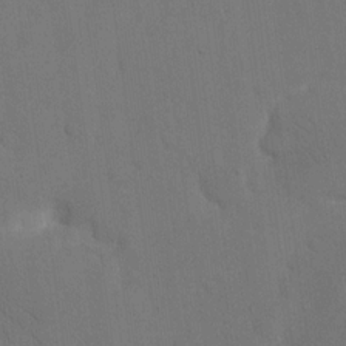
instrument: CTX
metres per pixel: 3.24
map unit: eHh
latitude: 18.5356
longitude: -67.4426
